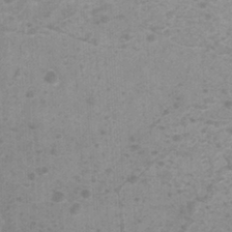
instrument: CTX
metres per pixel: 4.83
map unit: Nhu
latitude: 0.7813
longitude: -17.9339
